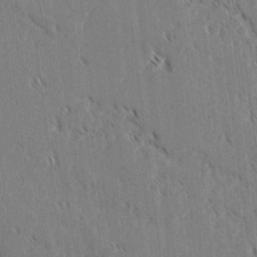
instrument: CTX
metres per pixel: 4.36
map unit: lAvf
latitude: 3.1592
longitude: -106.5357
